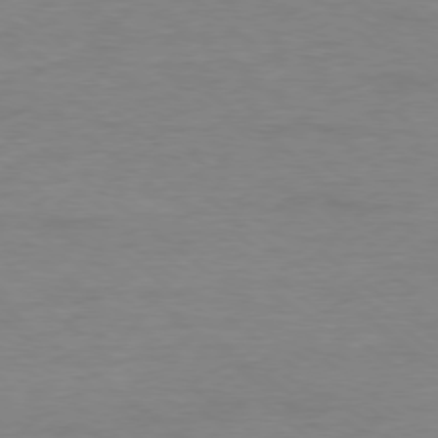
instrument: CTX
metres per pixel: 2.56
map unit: Ap
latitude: -78.5007
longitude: -89.4238
